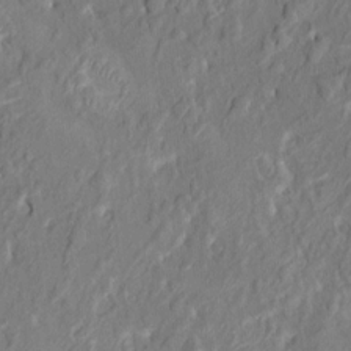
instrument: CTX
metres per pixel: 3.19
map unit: HNhu
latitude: 7.9528
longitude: -5.9339
